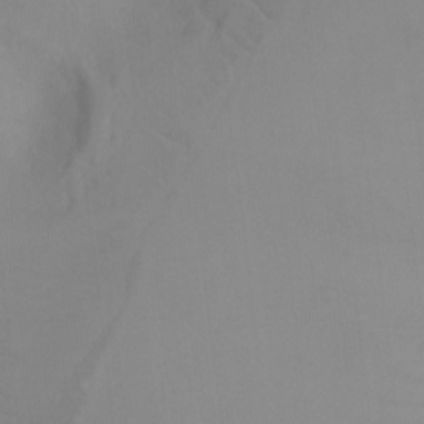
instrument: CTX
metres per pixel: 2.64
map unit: Ht
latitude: -4.9163
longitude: -25.0269
